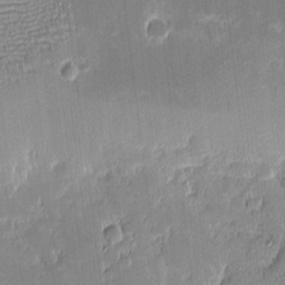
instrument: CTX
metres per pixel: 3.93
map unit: eHh
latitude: -2.5762
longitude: -85.5182
